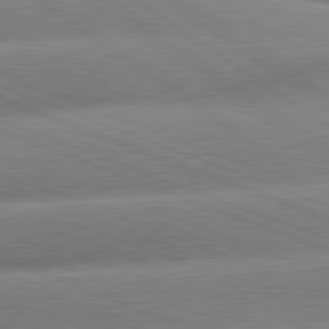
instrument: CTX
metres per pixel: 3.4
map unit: lApd
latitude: 80.9136
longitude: -157.9339
